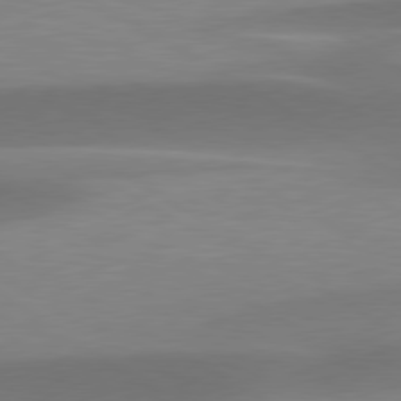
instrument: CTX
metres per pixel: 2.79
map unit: lApd
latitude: 79.7261
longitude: -93.8205
